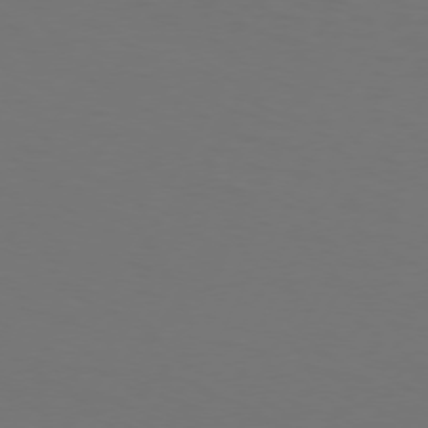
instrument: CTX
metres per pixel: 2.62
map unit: Hpe
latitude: 73.8962
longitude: -125.5560
